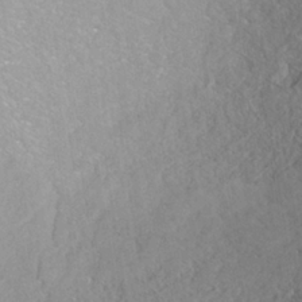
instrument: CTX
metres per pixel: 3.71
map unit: ANa
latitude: -38.9731
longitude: 95.8989
